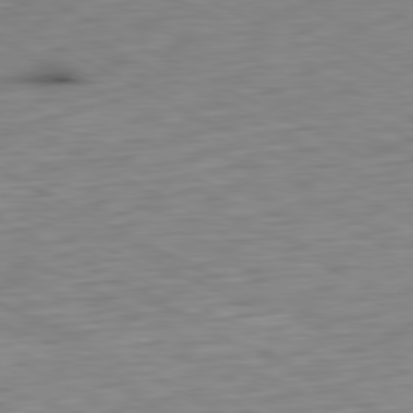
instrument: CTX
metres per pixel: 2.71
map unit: Ap
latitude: -81.0676
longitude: -71.0836
